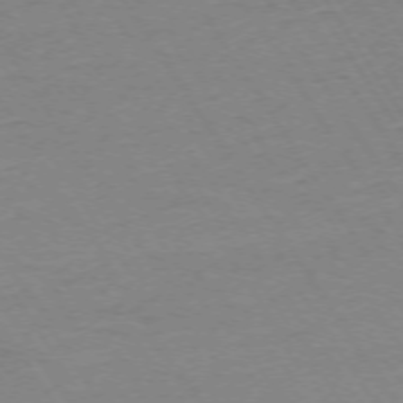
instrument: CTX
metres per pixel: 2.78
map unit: Ap
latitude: -74.0283
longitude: -82.3467
